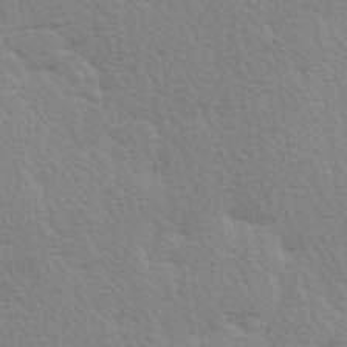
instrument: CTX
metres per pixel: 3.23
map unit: Hve
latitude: 26.4979
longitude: -93.9528
